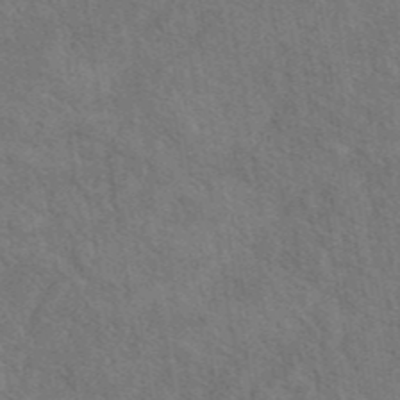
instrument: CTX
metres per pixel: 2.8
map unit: eAb
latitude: 42.8191
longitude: 110.5384
